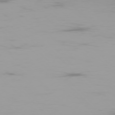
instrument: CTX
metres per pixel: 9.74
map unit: Ap
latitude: -77.6344
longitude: -72.9325
